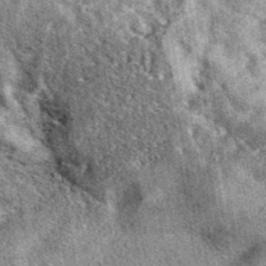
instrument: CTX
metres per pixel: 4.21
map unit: eAb
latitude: 39.6883
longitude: 110.3495
